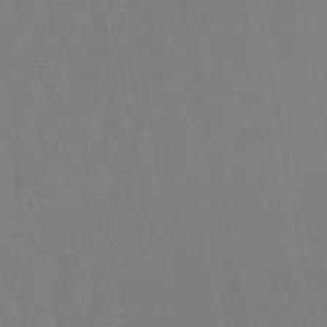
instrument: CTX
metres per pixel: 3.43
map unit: eHb
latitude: -50.9164
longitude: 74.2740
